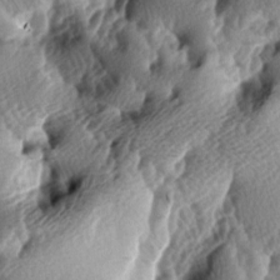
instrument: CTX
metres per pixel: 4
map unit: lAa
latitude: -5.5588
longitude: -124.7246
